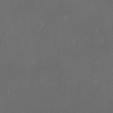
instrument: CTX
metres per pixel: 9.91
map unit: eHh
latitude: -1.7856
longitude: -80.4223
